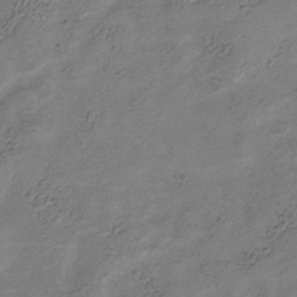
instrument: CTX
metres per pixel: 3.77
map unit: Hve
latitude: -35.0297
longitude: 89.6722
